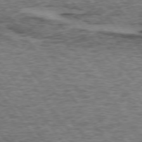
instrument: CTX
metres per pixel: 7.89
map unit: lApd
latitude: 73.8773
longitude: -76.5545
